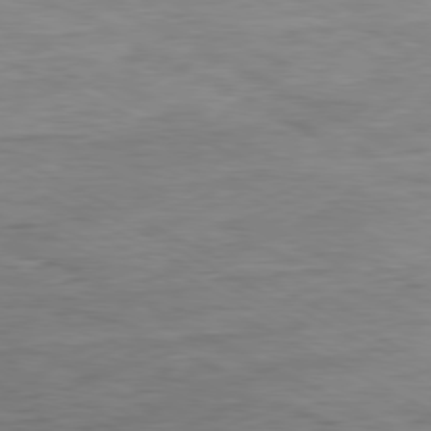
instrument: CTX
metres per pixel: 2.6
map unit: Ap
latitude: -80.2362
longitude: -75.9717
